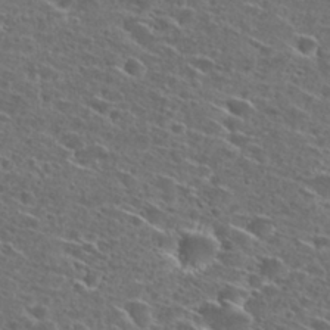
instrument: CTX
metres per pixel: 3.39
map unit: Hto
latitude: 27.3482
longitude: -46.6113
